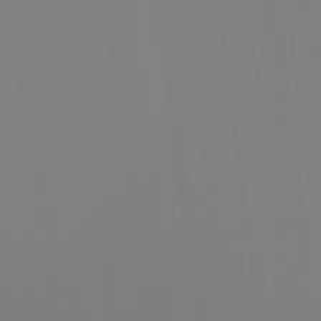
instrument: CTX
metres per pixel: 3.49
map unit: Ht
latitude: -16.2362
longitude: -48.4790
